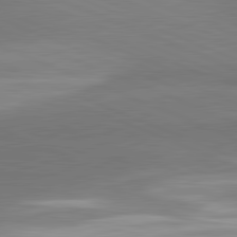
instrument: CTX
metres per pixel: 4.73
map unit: lApd
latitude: 81.8394
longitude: 149.4833
